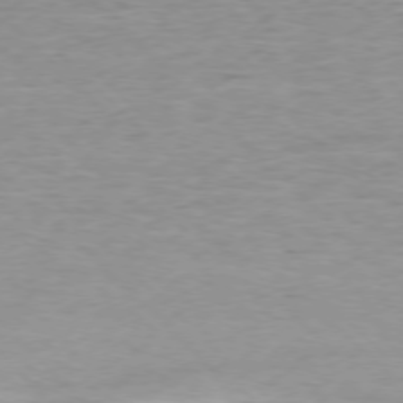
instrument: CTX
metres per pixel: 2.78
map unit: Ap
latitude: -77.0864
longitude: -88.5168
